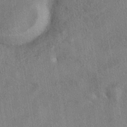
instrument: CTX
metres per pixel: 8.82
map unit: eHh
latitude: -40.8975
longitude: 120.7085
